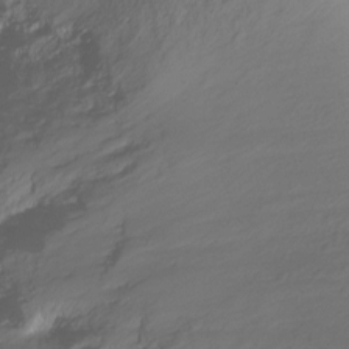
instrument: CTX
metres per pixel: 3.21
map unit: Ht
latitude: -8.3117
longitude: -35.9717
